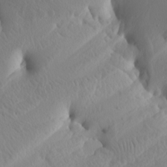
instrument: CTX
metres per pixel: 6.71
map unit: Nhu
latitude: -5.7288
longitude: -95.3482
